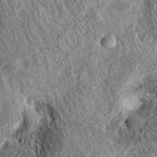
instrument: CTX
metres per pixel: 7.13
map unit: eAb
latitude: 36.9513
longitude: 108.4062
